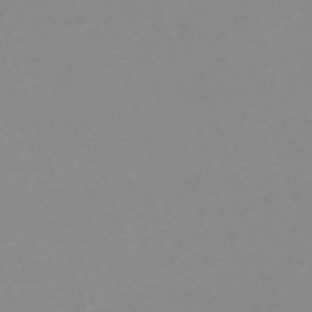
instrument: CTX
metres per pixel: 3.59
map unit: eHh
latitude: -63.2754
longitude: 49.0109
